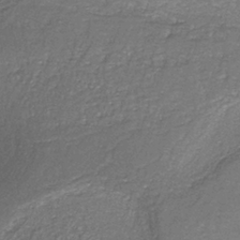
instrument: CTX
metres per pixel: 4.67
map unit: HNb
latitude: -37.4076
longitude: 51.5588
